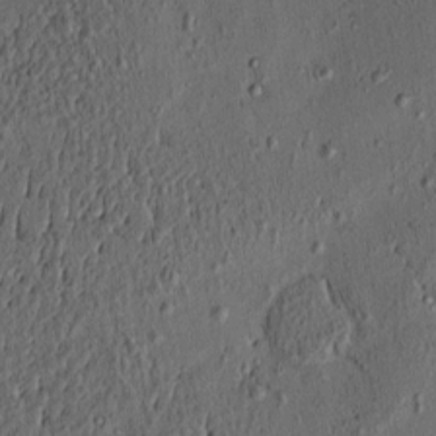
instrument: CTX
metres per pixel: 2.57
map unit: eHh
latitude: -1.1243
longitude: 19.1620
